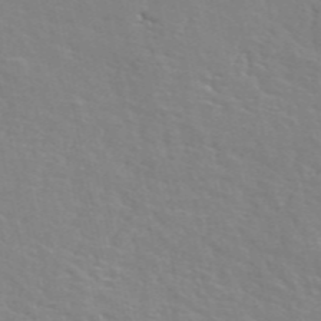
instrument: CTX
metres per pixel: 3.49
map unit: ANa
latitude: 48.3845
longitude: -76.0255
